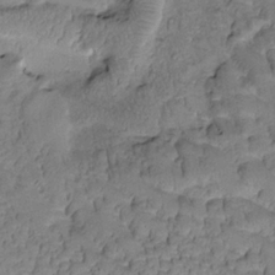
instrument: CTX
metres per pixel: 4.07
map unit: Htu
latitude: -0.8975
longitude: 172.9919
